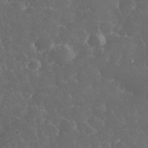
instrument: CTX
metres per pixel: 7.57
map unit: eHh
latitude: 33.8583
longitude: -63.8773
